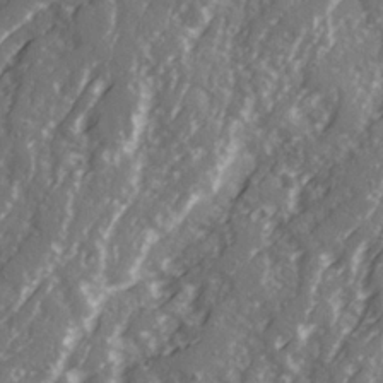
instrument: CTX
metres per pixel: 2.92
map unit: Ave
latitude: 21.2537
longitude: -131.6316
